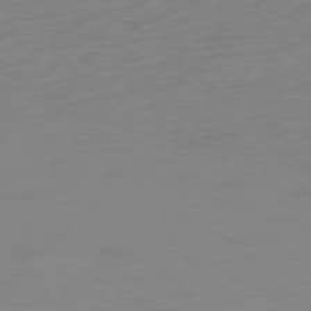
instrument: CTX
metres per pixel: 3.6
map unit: Ap
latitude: -77.3321
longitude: -77.6882
